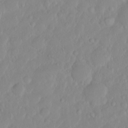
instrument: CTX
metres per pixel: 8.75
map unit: eHh
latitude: 1.4426
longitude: -55.6505
